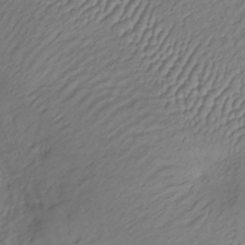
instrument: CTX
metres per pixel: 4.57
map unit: lHb
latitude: -35.6533
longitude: 69.4832
